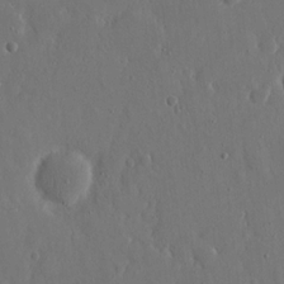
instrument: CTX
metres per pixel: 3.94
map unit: eHh
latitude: 15.4994
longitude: -69.7639
